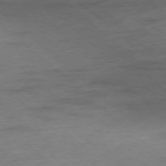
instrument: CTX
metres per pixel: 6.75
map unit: Hpe
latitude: -78.7085
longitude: -23.1025
